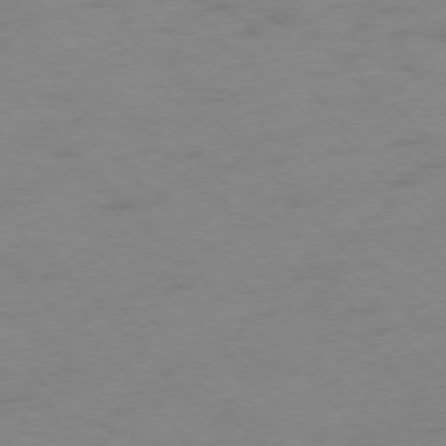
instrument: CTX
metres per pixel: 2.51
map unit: Ap
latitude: -76.4818
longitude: -64.9703
